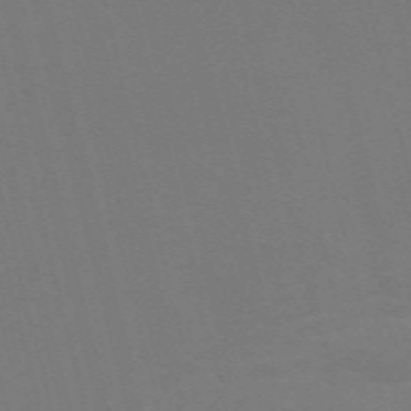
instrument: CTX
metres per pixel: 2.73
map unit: Nve
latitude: -59.5399
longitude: 63.4643
